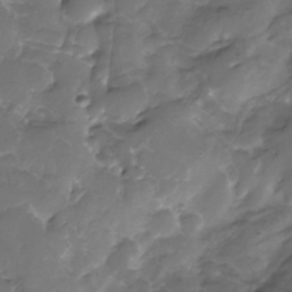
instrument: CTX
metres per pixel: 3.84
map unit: Nhe
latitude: -33.3132
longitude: -92.8947
